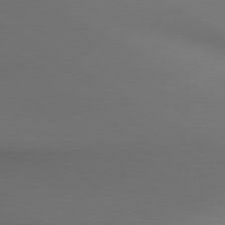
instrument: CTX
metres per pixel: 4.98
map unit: lApd
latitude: 80.3467
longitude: 137.7099
